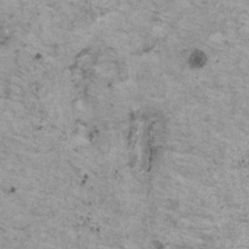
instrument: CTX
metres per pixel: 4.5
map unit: HNhu
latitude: 1.4237
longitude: 4.3684
